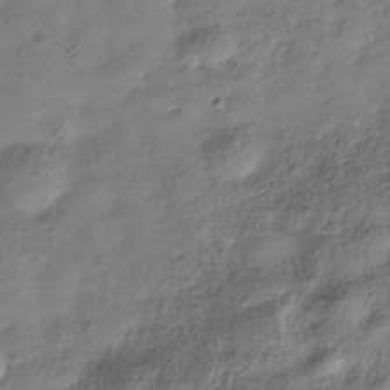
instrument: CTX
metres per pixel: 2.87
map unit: Hve
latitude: -30.7841
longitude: 90.0283
